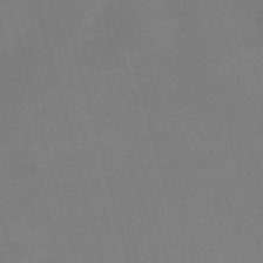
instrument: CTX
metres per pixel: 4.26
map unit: Nve
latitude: -58.4817
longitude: 58.4251
